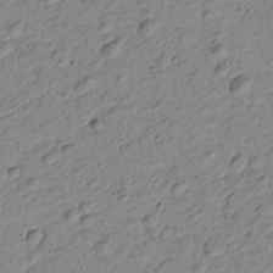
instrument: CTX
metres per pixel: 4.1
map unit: Htu
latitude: -0.9920
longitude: -175.3671
